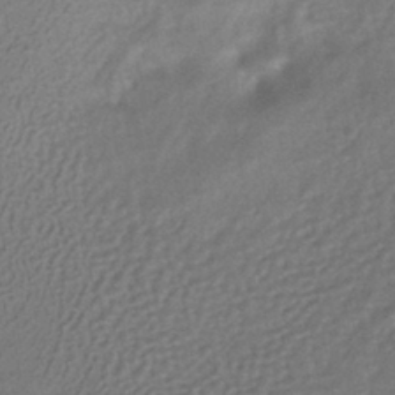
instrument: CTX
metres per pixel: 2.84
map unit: HNhu
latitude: -41.4265
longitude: 92.3306
